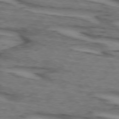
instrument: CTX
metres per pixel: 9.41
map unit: lApd
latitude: 73.5183
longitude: -71.0269
